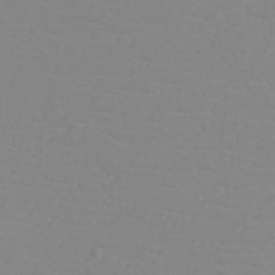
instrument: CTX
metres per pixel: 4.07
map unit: eHh
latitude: -6.0850
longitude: -85.2159
